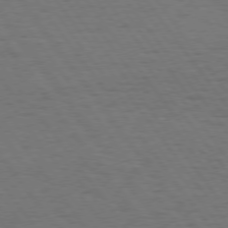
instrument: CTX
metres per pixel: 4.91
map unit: Hpe
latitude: 74.8947
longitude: -133.0647
